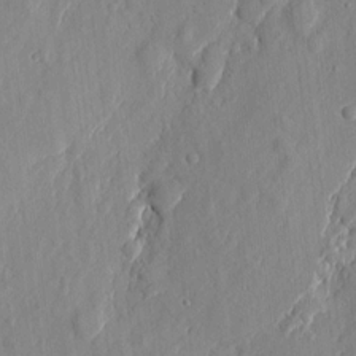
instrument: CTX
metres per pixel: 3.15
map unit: eHh
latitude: 6.0822
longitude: -73.4427
